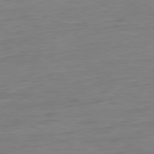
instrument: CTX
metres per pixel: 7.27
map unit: Ap
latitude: -80.8975
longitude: -82.2522
